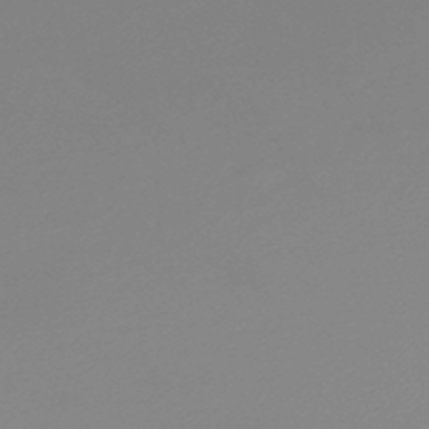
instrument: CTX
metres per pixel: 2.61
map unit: lHb
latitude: -45.6722
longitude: 65.8045
